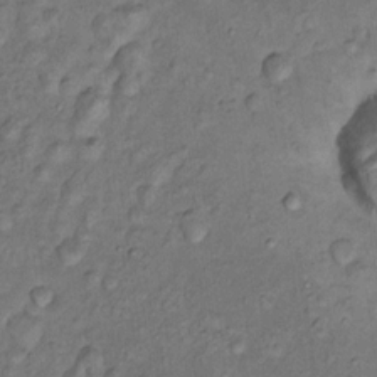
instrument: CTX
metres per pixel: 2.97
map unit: Nhu
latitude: 11.0270
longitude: -27.3293
